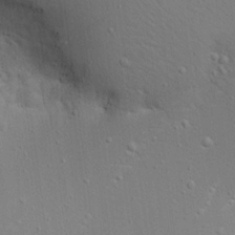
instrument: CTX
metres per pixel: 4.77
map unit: Aa
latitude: 18.7057
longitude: -141.1403
